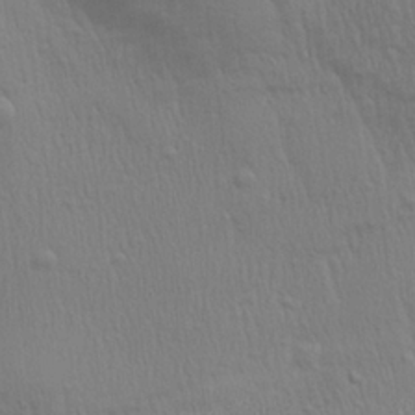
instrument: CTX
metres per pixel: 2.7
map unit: Aa
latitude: 27.1592
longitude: -138.7624
